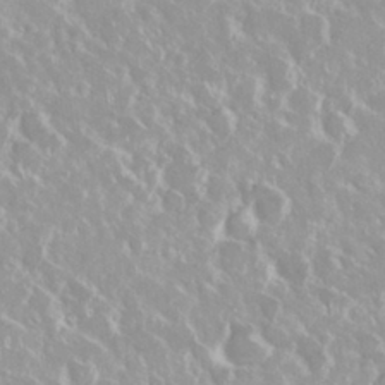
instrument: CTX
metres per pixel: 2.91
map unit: Nhu
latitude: 28.9325
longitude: -61.2159
